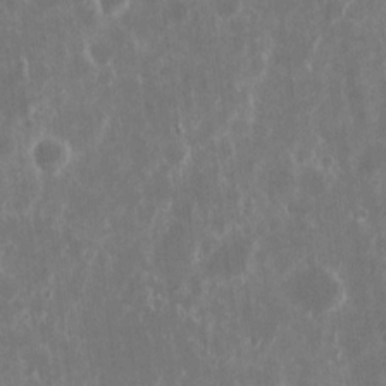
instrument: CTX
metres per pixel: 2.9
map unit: eHh
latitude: 11.5938
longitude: -71.4993
